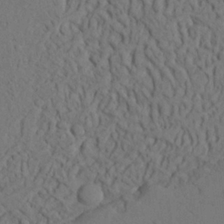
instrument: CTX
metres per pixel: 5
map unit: Ave
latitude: 23.6316
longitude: -132.4034
